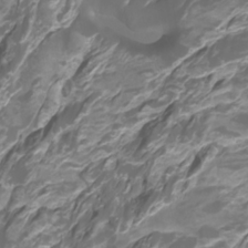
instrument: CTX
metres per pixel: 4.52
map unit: Htu
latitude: -11.3321
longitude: -74.8191
